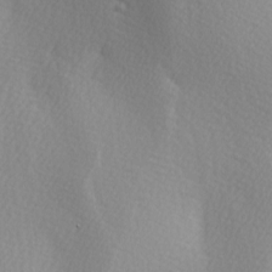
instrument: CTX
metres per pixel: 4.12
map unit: lAa
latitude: -5.2754
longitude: -122.0633
